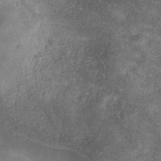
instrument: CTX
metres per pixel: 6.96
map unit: Hve
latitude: -31.2565
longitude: 93.8611
